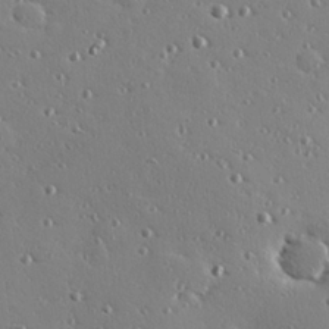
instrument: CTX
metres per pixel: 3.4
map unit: Hve
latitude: 26.4790
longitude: -93.1025
